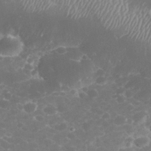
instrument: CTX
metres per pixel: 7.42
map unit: eHh
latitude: 32.6490
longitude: -61.1214
